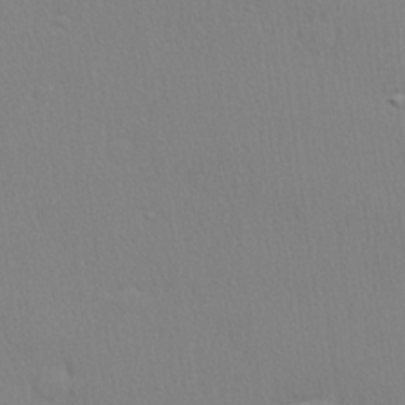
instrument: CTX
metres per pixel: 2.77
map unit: lHvf
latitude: 21.0648
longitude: 141.5777
